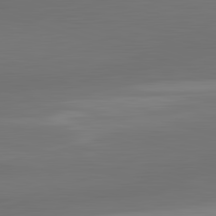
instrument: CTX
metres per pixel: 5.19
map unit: lApd
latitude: 83.2537
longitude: -132.3467
